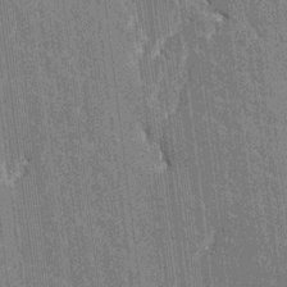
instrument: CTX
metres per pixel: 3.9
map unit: HNhu
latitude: 7.3860
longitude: -6.1389
